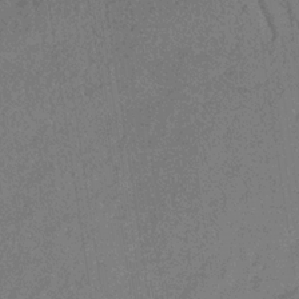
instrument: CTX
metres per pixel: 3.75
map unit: lHb
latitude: -33.2943
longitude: 66.6518
